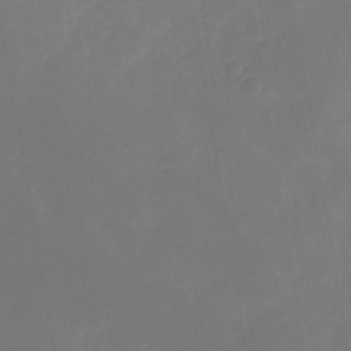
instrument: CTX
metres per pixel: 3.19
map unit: HNhu
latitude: -26.7841
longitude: 74.1795
